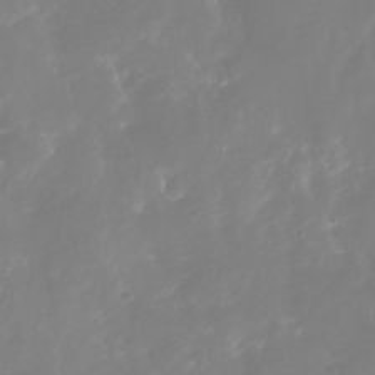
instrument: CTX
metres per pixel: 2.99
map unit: Nhu
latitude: -29.2754
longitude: -77.0647
